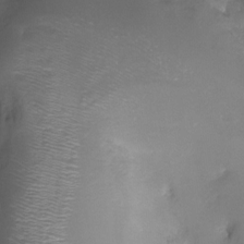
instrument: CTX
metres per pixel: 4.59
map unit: Nhu
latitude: -17.8801
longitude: -45.6127
